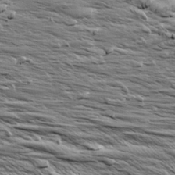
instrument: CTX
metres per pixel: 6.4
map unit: Aa
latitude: 9.6127
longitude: -140.1955
